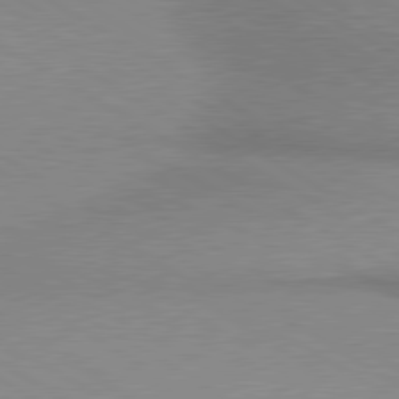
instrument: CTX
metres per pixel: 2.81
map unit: lApd
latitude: 80.0633
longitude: 166.5196
